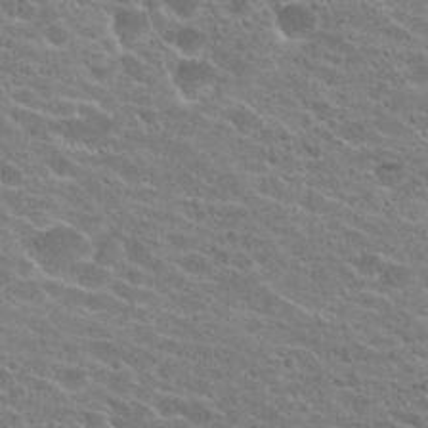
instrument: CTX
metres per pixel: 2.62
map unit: Hto
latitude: 23.6505
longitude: -43.6505
